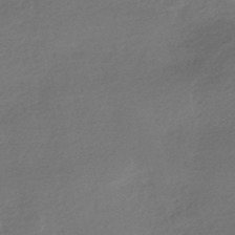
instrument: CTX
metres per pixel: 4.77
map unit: HNhu
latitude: -42.4062
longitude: 94.5951
